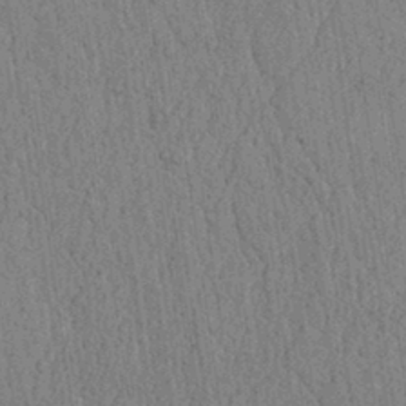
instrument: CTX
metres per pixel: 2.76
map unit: lAvf
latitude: 6.1011
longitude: 164.7086
